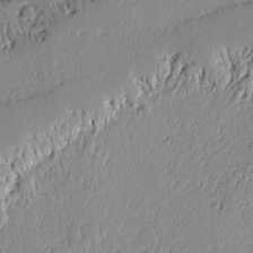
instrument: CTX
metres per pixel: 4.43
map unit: lAvf
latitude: -1.3321
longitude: -107.1970
